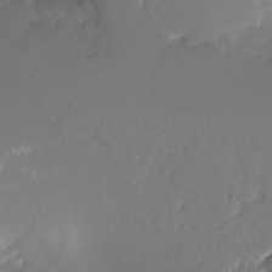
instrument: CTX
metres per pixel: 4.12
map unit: Nhu
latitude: -26.3117
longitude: -73.3860
